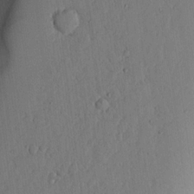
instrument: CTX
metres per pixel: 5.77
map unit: lHvf
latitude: 18.7435
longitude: -114.9324
